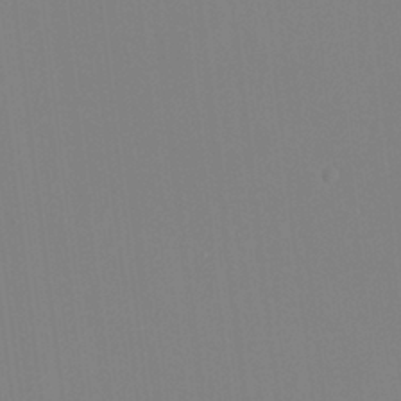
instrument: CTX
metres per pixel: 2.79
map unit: HNhu
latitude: 7.3860
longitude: 1.8612
